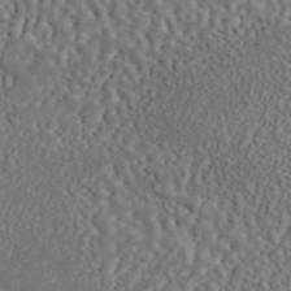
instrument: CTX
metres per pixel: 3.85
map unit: ANa
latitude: 45.1781
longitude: 27.4832
